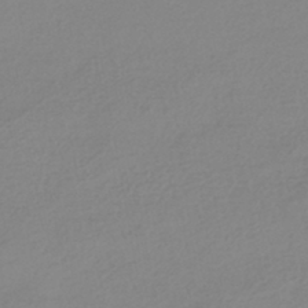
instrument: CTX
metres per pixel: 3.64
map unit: HNhu
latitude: -44.1039
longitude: 95.1242
